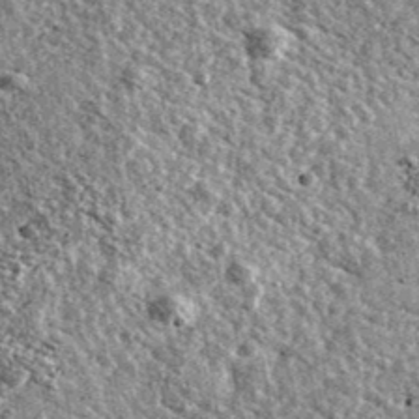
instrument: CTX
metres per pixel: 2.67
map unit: Ave
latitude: 40.0255
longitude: -107.9717
